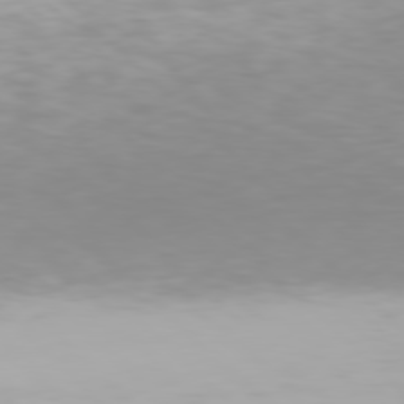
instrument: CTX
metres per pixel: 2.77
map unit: Hpe
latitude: 77.4615
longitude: -162.2145
